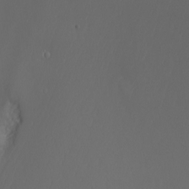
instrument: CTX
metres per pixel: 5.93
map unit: Nhu
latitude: -6.9919
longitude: -91.2537
